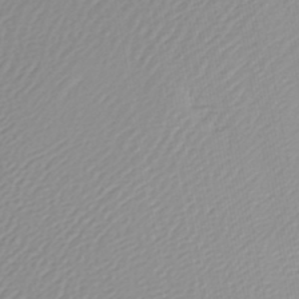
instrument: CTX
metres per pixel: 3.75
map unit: lHb
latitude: -45.0298
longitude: 75.7100
